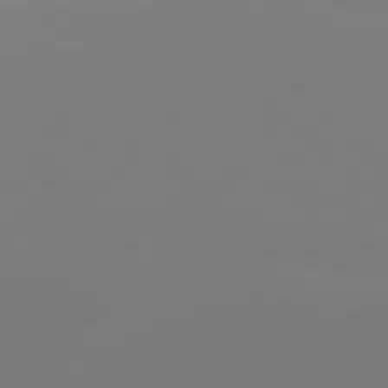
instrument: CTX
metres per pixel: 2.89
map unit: Hpe
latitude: 74.5357
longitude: -130.6680
